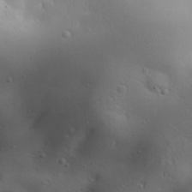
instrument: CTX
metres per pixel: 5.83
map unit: Aa
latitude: 31.3482
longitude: -143.7261
